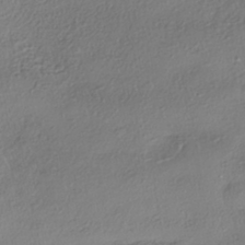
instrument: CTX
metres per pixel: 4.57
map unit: eHh
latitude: -41.6722
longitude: 122.0661
